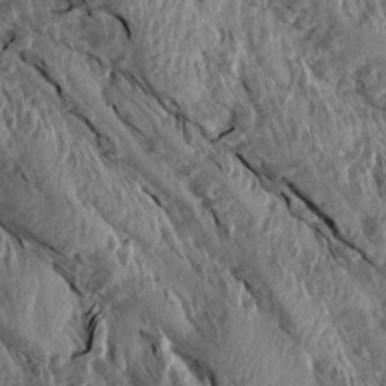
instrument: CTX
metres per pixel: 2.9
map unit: Aa
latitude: 14.2901
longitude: -144.3467
